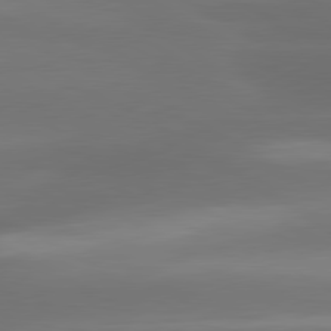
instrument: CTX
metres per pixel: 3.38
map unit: lApd
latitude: 80.6868
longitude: -138.9325
